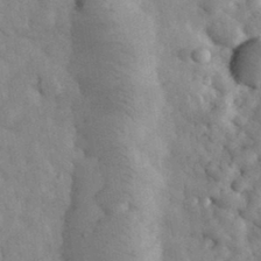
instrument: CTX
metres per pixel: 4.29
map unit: eHh
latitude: 33.7261
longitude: -68.8380
